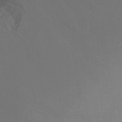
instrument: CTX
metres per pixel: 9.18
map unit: Ht
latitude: -16.5952
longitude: -49.2915
